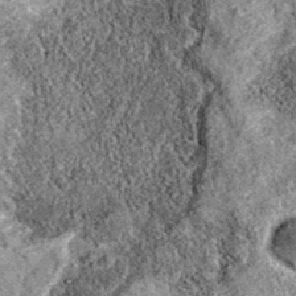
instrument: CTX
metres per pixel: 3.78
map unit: eAb
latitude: 36.6679
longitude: 111.6911
